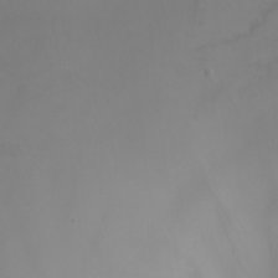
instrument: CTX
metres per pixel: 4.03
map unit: Nhu
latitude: -8.4440
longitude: -93.3481
